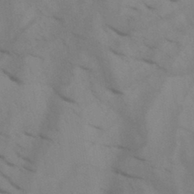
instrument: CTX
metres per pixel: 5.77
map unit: HNb
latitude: -44.6707
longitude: -41.4237
